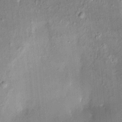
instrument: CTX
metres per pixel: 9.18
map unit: HNhu
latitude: 4.3656
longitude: 8.5007
